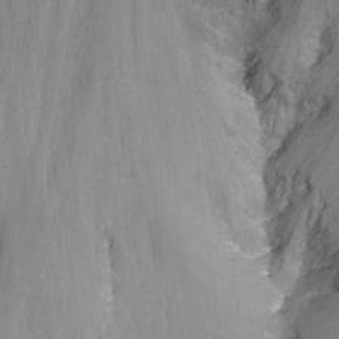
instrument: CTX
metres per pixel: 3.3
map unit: Nhu
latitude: -8.5574
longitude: -50.2900
